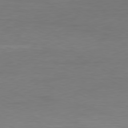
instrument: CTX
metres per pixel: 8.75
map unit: Hpe
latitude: -80.7086
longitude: 19.3321
